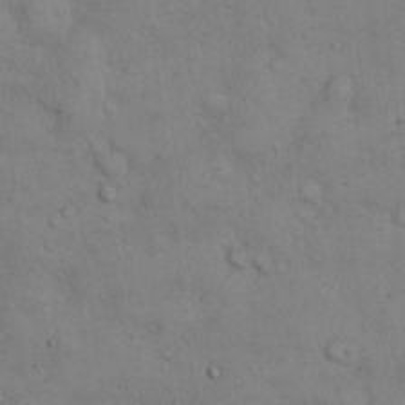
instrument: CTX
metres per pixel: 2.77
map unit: Hto
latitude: 12.4412
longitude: -59.5749
